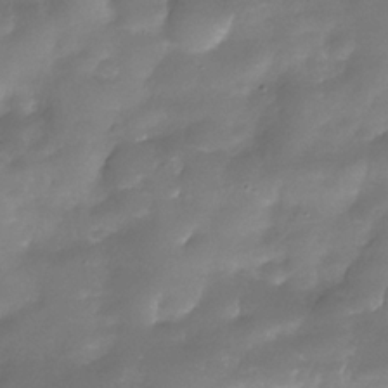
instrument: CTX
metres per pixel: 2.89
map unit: Nhe
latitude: -34.2928
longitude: -145.9717
